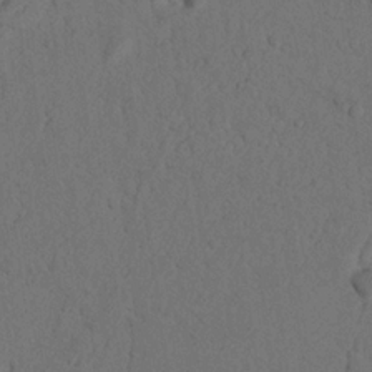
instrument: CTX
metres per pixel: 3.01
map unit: Nhu
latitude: 21.0648
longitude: -75.8017
